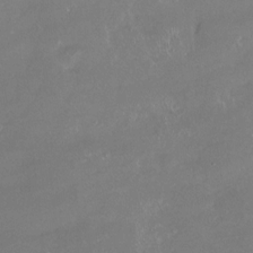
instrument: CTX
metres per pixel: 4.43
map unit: Ht
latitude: -14.7464
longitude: -42.4412
